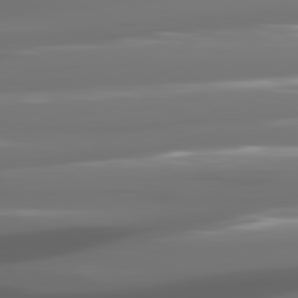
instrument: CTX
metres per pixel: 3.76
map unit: lApd
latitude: 81.0269
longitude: -141.0836
